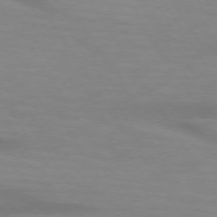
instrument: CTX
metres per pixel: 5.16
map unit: lApd
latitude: 73.6127
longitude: -53.9150
